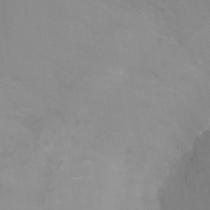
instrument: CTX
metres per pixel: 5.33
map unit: Ht
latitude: 0.8191
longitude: -34.2900
